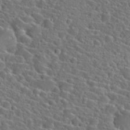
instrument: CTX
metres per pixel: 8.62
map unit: Hto
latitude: 23.8583
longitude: -45.2159
